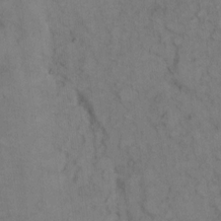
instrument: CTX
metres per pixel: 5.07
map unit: eHh
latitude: 8.8758
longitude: -63.0459
